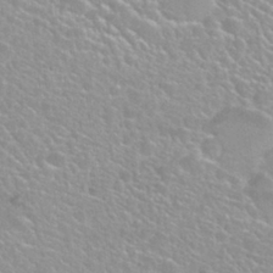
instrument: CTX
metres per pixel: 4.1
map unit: Nhu
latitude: 27.8206
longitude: -51.5560
